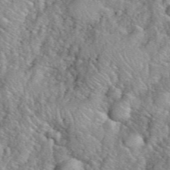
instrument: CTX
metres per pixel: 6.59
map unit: eHh
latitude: 39.7450
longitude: -59.0081
